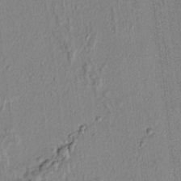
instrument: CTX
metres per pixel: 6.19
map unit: lAvf
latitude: 7.2348
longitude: 165.5399
